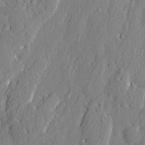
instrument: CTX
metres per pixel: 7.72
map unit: eHh
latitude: 3.9906
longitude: -77.4804
